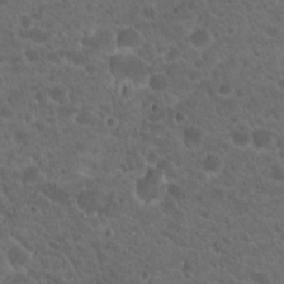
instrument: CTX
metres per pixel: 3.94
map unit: Hto
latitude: 19.5938
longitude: -34.4790
